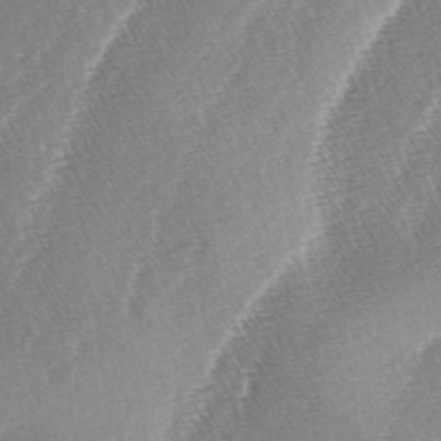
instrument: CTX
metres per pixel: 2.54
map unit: lAa
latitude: -4.4251
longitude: -129.9906
